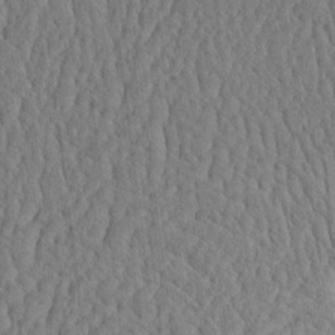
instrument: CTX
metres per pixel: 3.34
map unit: eHh
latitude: -3.4454
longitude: 15.0487
